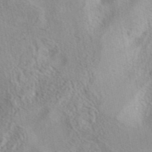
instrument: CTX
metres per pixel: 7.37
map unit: eAb
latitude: 40.8946
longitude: 105.2187
